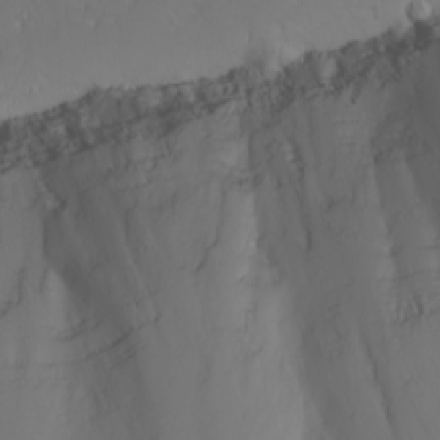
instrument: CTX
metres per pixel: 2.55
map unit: Nhu
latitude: -3.2564
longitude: -70.9325
